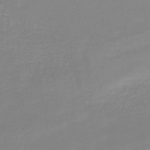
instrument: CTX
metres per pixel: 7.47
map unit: lHb
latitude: -45.4077
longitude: 66.3117
